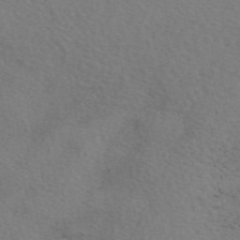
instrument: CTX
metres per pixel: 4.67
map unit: eAb
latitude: 51.1970
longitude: 108.9542
